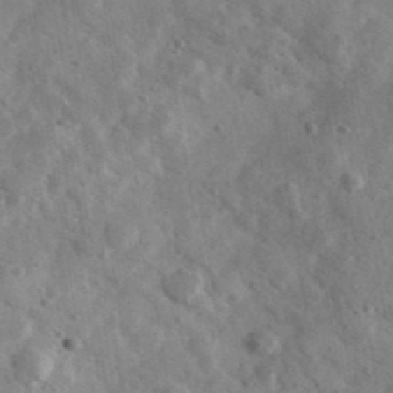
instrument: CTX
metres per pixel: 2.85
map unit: Ave
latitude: 38.9703
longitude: -107.7072
